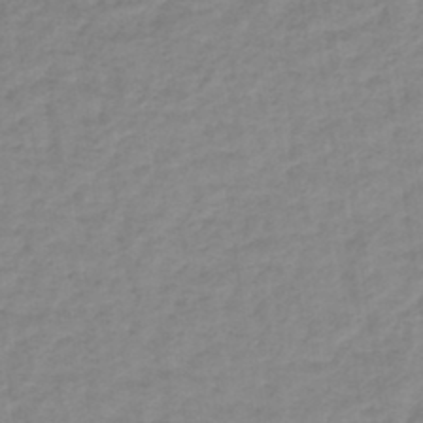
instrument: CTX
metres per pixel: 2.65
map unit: lHb
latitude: -41.3698
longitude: 70.9542
